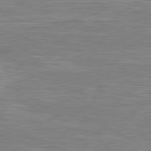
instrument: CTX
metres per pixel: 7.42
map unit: lApd
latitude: 80.6868
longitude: 173.7100
